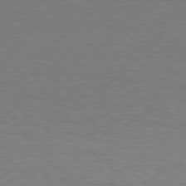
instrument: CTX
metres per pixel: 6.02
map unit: Hpe
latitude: 78.4223
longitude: -122.3845
